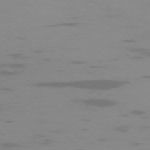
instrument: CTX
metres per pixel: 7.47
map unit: Ap
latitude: -78.1228
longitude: -65.4048
